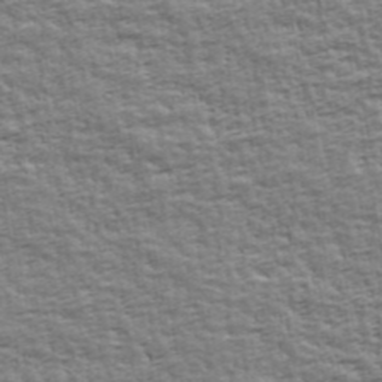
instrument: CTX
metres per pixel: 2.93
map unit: Ave
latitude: 43.1025
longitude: -112.3656
